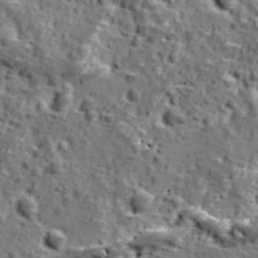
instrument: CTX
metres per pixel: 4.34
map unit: Ave
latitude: 11.1970
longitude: -105.1592
